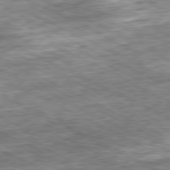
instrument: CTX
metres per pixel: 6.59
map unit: Ap
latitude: -81.2754
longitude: -89.0081
